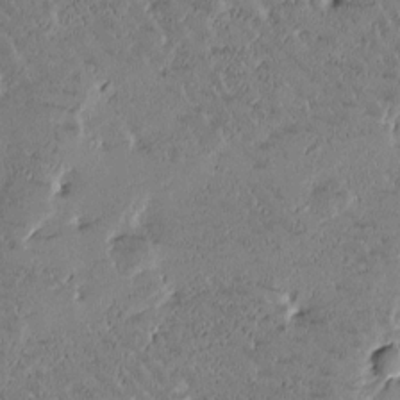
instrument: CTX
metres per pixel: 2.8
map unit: Htu
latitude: -1.9367
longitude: 176.1795
